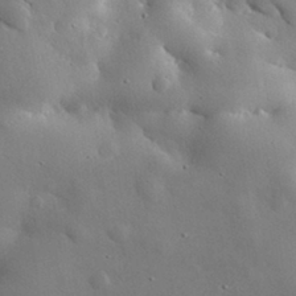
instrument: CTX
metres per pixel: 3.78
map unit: eHh
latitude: 30.7247
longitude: -80.6868
